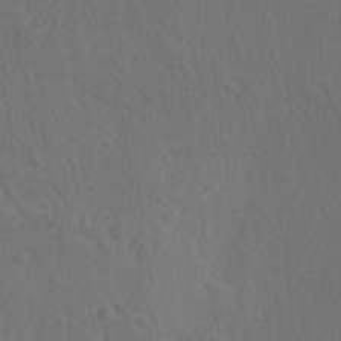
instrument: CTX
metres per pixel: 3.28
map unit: lAvf
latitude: -9.6911
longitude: -120.9325
